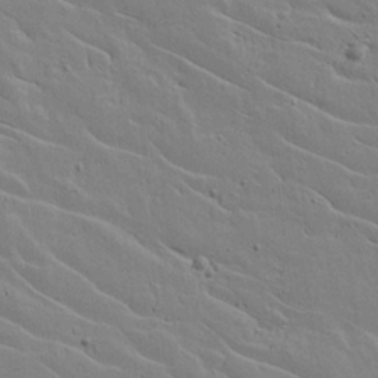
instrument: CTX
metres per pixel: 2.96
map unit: lAvf
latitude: 16.1389
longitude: -125.7827
